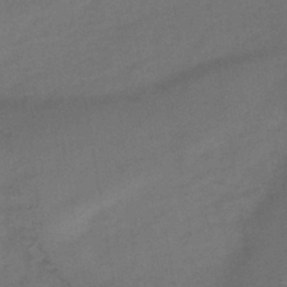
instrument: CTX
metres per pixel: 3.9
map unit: HNb
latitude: -44.0283
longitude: -38.3656
